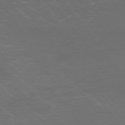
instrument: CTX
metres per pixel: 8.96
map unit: Ap
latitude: -77.8800
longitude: -63.8584
